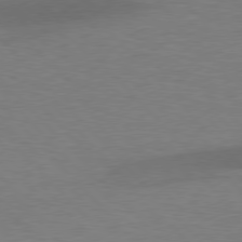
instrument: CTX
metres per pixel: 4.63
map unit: lApd
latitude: 77.4804
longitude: -58.9514
